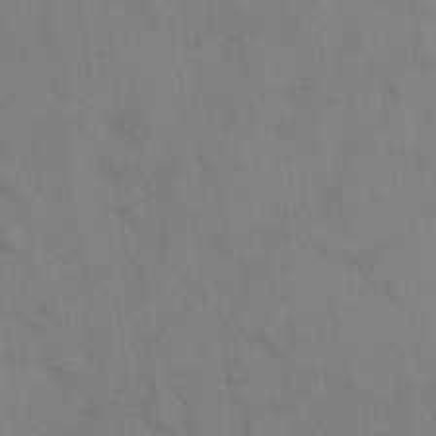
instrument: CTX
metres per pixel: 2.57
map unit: eHh
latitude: 13.4993
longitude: -62.5357
